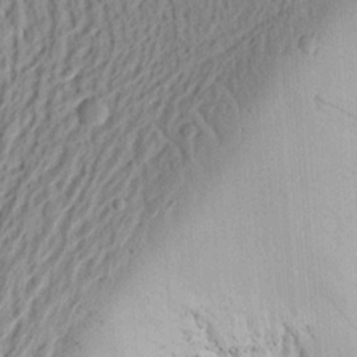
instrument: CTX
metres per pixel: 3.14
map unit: Ht
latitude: 13.1592
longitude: -74.3089
